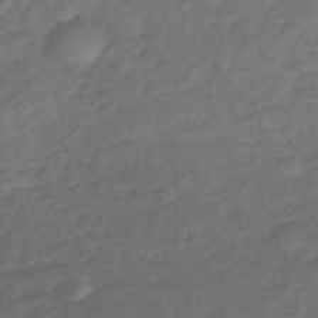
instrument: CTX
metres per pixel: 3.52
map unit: ANa
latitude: -37.8989
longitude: 97.8989
